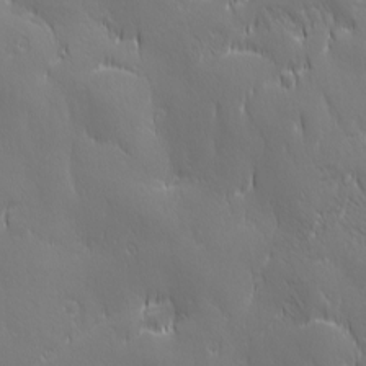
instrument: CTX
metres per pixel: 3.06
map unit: Ave
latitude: 2.1766
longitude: -113.4237
